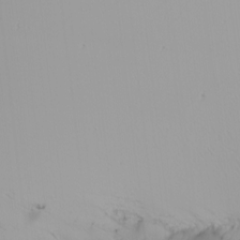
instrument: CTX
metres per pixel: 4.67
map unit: Nhu
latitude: -5.6155
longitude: -92.1766
